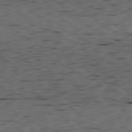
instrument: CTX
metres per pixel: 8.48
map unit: Ap
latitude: -80.5007
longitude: -70.9325
